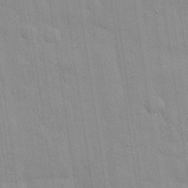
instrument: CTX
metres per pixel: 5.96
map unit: eHh
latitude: 32.1956
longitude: -70.8569
